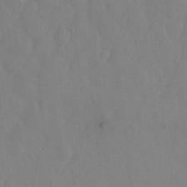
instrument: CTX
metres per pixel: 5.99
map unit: Hto
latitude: -1.7667
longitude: -33.7261
